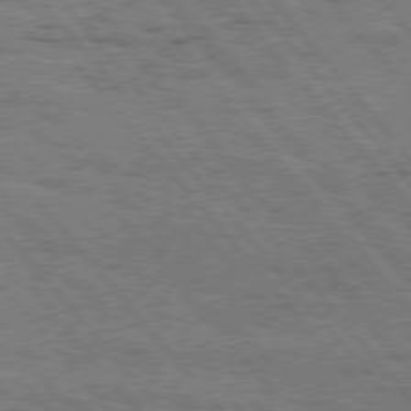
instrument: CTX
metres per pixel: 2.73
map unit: Hpe
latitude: 76.2522
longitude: -150.1011
